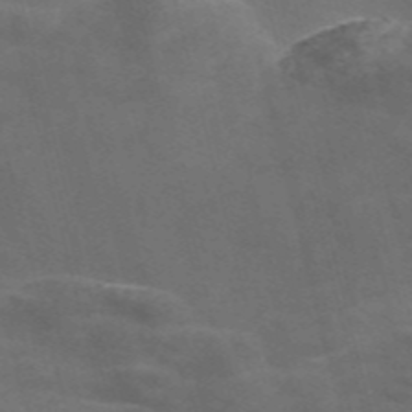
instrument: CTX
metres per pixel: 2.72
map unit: Nve
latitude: -57.7288
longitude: 64.7463
